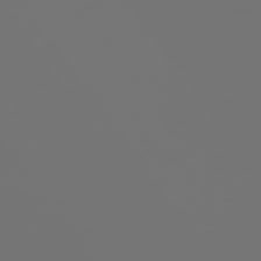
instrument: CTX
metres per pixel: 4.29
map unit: Hpe
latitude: 73.8017
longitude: -128.3467
